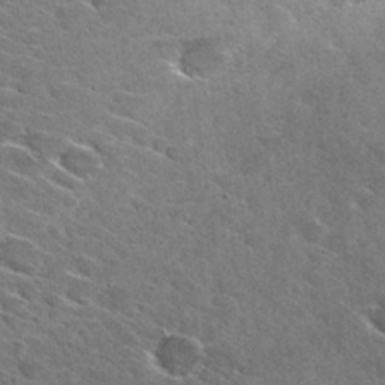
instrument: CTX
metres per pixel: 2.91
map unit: Hto
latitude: 29.4615
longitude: -43.0459
